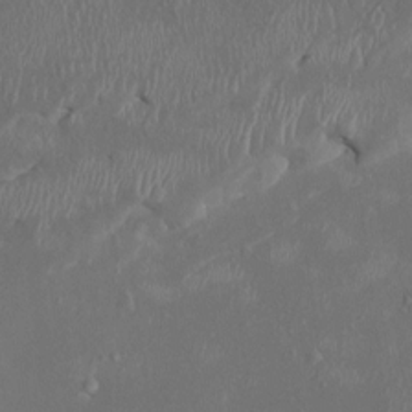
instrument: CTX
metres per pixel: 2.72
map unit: HNhu
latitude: 3.3292
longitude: -6.5168
